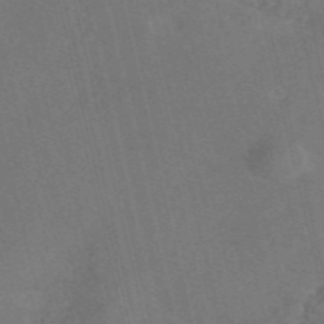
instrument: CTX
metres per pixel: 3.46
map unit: eAb
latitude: 47.0648
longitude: 117.6721
